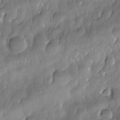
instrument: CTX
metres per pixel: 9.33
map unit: Nhe
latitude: -30.3684
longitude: -140.3845
